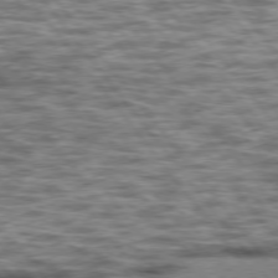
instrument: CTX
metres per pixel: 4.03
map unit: lApd
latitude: 75.8017
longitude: -48.3089
